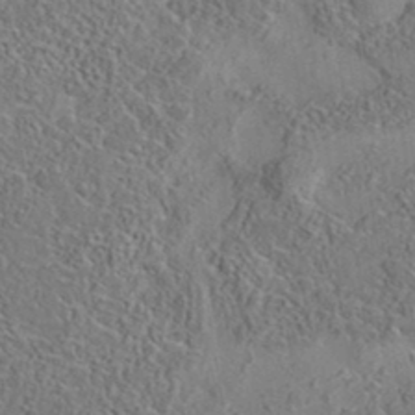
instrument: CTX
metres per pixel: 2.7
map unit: eAb
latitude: 35.6694
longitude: 109.6344
